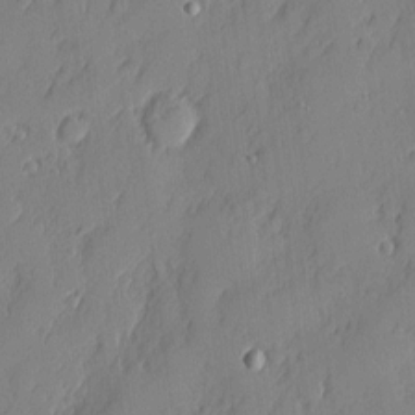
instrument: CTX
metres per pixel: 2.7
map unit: eHh
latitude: 5.1403
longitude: -76.1955
